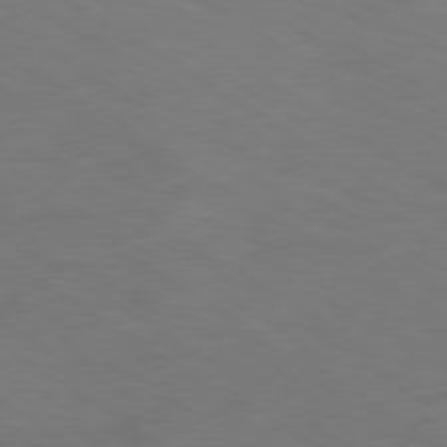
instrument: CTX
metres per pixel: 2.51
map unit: Ap
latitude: -79.9556
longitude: -65.5938
